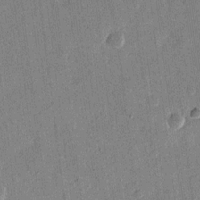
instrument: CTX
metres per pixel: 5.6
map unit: eHh
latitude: 12.4790
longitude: -68.3278
